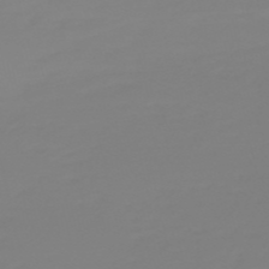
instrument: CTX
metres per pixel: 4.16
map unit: HNb
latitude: -54.1417
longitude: -50.4601
